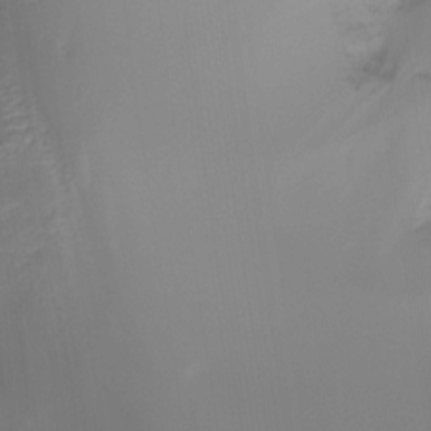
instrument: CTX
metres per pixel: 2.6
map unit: Ht
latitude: -14.9920
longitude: -51.9717
